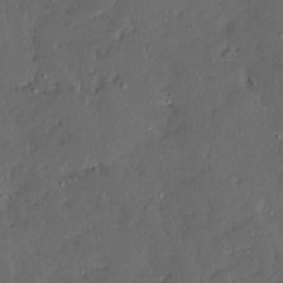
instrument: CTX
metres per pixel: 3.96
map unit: Ave
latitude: 13.4804
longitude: -136.1011
